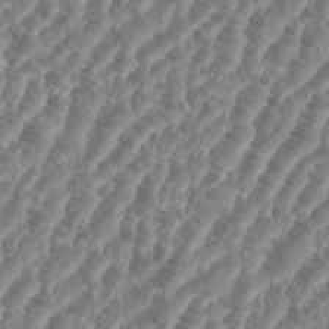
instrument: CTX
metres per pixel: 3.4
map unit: eHh
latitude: 35.7827
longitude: -135.9528
